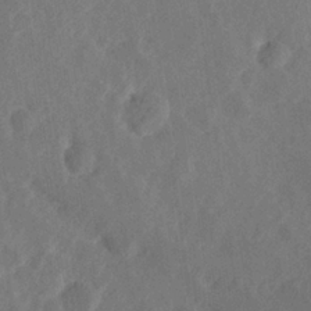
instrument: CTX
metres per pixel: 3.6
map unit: Hve
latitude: 25.6693
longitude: 145.1620
